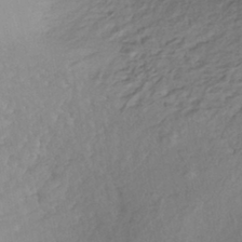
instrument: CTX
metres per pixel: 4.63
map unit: HNhu
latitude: -43.8800
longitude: 103.2943
